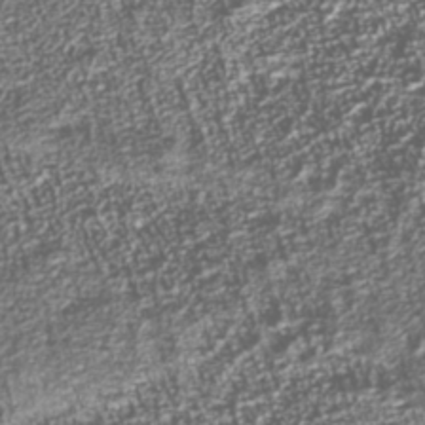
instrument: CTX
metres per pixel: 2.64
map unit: Nhu
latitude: -39.7289
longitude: -83.1970
